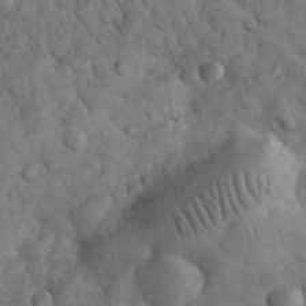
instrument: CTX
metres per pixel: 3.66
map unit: eHh
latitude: 32.9514
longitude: -68.5357
